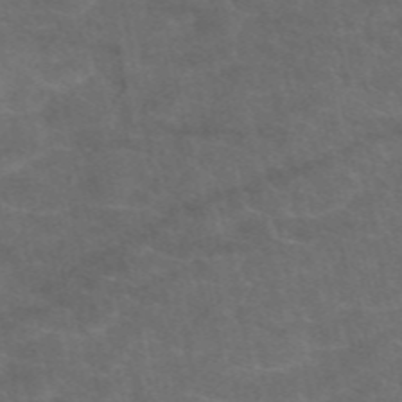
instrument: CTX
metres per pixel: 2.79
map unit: eAb
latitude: 48.7246
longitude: 118.3684
